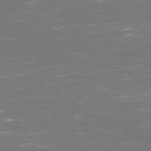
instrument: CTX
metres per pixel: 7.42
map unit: Hpe
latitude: 73.0459
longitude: -126.6869
